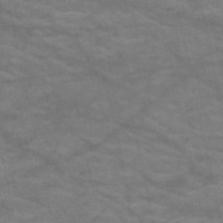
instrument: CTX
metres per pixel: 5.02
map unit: HNb
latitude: -53.1998
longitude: -43.8772
